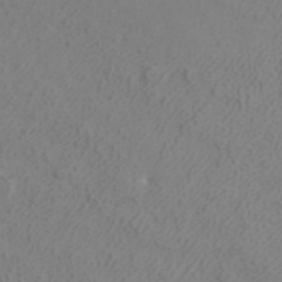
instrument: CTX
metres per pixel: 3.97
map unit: ANa
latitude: 40.4789
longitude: 22.5952
